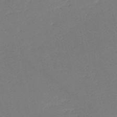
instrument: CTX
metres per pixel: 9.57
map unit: HNb
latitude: -54.2551
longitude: -39.6316
